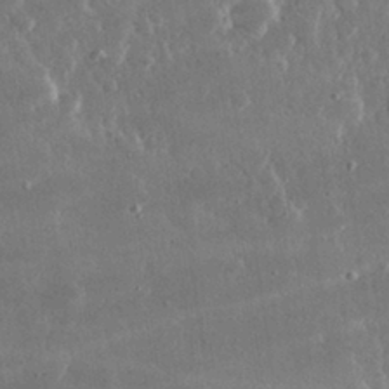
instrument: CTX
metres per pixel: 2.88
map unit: lHvf
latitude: 30.4223
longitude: -92.7813
